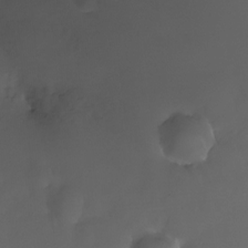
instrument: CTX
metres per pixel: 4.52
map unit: Nhu
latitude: -23.4832
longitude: -71.5182
